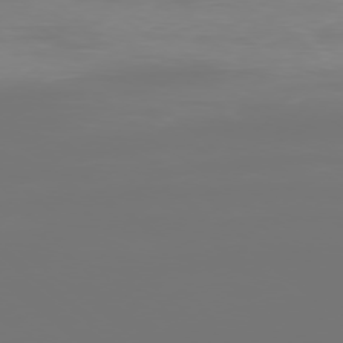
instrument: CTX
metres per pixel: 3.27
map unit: Ap
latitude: -78.4062
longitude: -96.1011
